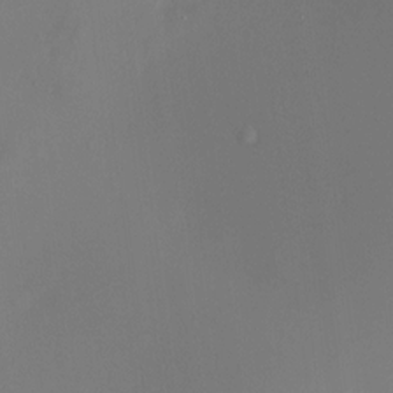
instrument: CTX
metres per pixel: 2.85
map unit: HNhu
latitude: 10.2712
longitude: 11.5966
